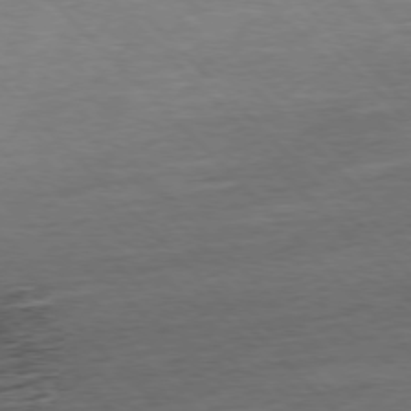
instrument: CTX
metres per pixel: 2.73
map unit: Hpe
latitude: -77.5777
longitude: 14.5196
